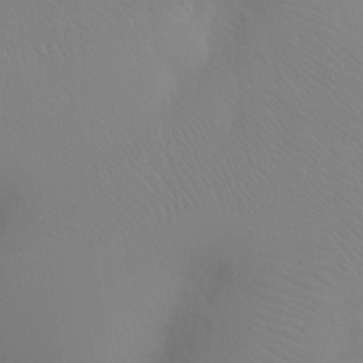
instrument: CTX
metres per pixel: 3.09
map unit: Ht
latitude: -8.6140
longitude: -37.6883
